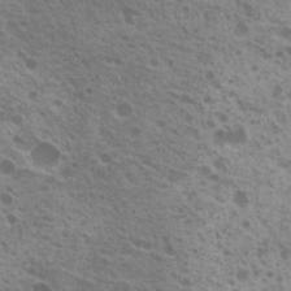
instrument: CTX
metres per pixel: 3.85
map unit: Nhu
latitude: 20.8758
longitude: -30.9892
